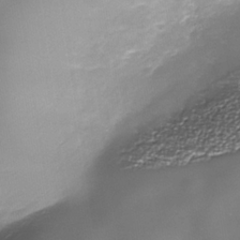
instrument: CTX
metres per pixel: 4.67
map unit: Nhe
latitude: -35.6533
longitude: -90.7246
